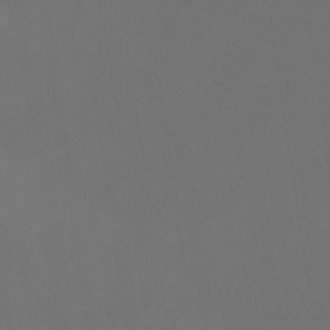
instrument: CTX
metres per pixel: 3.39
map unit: lHb
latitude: -45.6533
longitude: 66.4440
